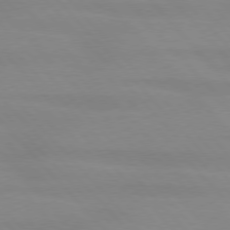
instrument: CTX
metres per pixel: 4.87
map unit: lApd
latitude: 76.4979
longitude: -84.5168
